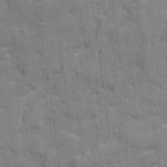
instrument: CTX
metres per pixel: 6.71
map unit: Ave
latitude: 20.7624
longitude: -129.5182
